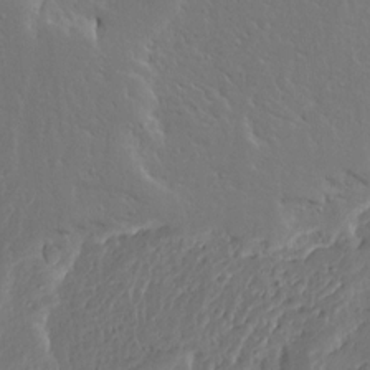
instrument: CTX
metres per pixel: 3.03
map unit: Ave
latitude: 13.7261
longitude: -137.6883
